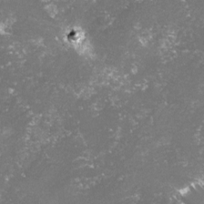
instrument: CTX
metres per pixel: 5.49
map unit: lHvf
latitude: -15.7100
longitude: -99.9906
